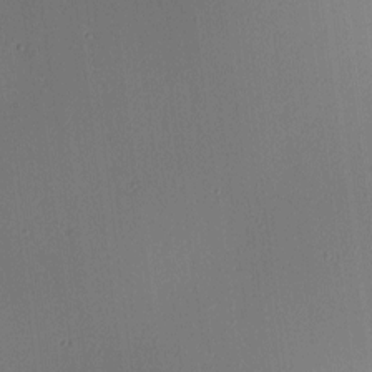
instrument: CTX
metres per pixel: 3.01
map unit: lAa
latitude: 5.5371
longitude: -112.6112
